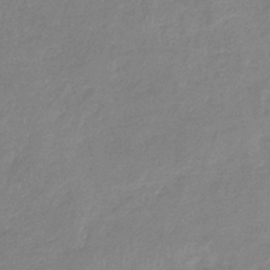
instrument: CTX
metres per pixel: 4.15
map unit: eHb
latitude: -36.9919
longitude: 74.5952
